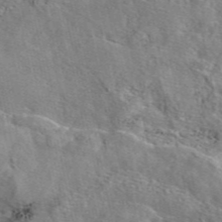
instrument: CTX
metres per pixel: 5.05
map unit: eAb
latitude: 45.8205
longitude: 111.3698
